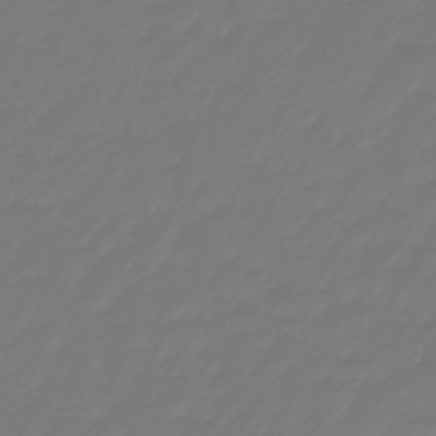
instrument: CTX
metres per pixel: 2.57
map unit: eHb
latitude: -46.6896
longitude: 82.8408
